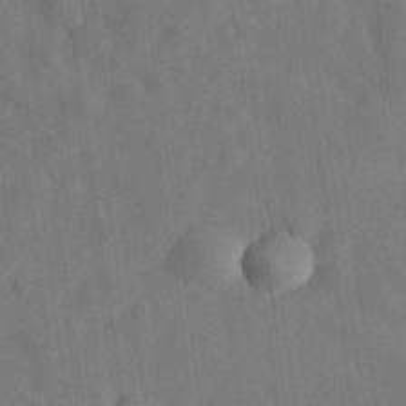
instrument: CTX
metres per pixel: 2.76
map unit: eHh
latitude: 31.1026
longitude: -77.3292
